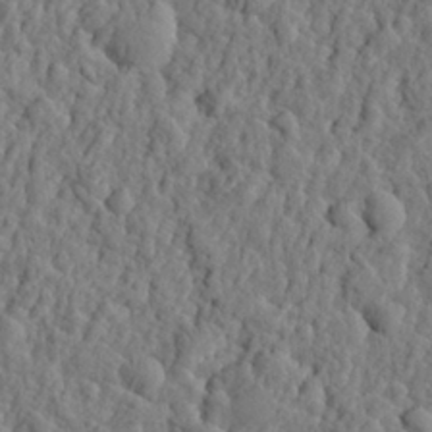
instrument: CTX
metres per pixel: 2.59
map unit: eHh
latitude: 26.9892
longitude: -77.6505
